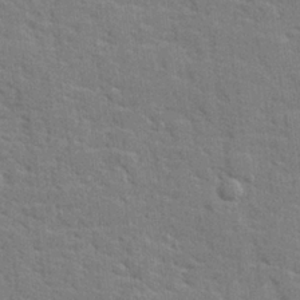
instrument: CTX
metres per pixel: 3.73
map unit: lHvf
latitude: 25.1592
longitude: 142.6896
